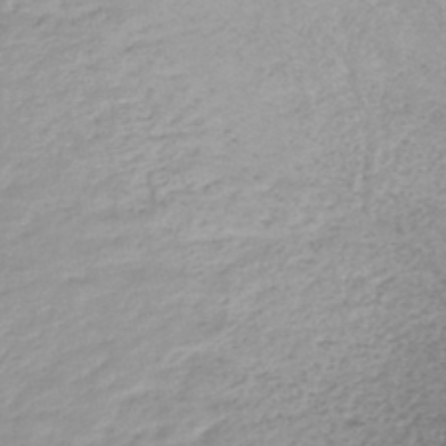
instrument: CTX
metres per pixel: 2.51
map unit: lHb
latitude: -44.6519
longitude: 68.1227
